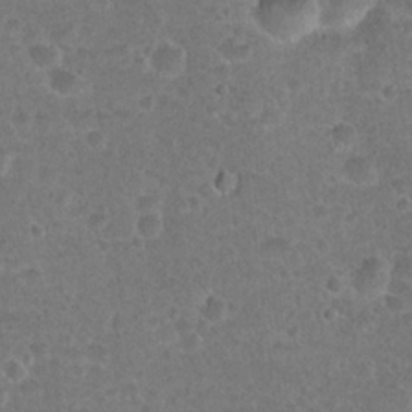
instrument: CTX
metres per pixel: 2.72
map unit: Hto
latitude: 22.0633
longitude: -48.1389
